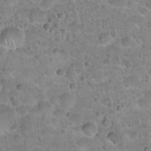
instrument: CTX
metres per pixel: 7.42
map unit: Hto
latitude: 21.6694
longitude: -49.3293
